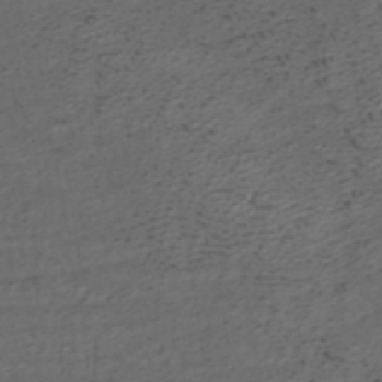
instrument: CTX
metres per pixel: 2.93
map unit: ANa
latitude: 41.9528
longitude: 27.9556
